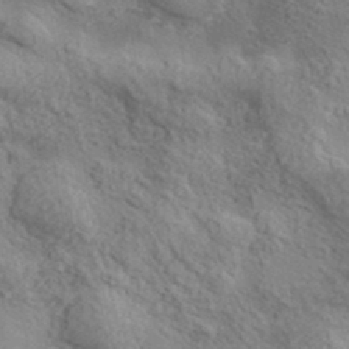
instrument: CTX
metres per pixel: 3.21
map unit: lHvf
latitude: 37.7828
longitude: -87.6694
